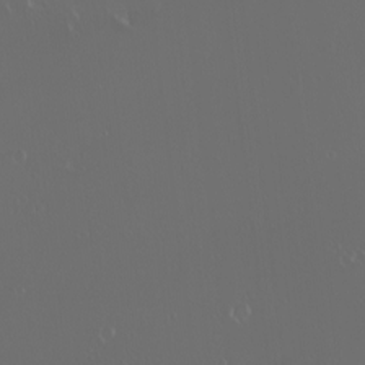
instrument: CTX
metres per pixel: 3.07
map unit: eHh
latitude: -2.7652
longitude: 20.1416
